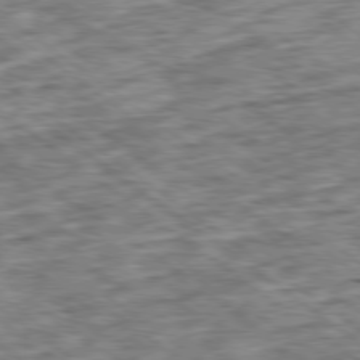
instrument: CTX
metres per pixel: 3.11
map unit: Ap
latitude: -79.5777
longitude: -76.4979
